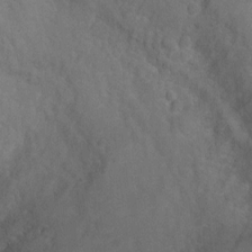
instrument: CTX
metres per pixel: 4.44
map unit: Ht
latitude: 1.0836
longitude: -32.3656
